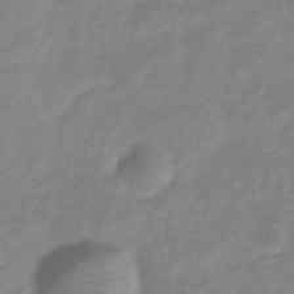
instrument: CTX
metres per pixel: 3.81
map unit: Hve
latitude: -33.7100
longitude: 91.7478
